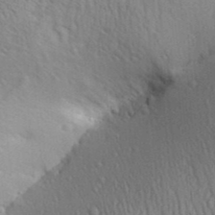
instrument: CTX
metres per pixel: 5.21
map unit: Aa
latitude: 29.8961
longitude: -138.8569
